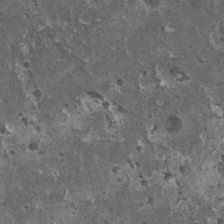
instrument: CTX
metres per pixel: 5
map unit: HNhu
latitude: 3.1025
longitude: 5.4832
